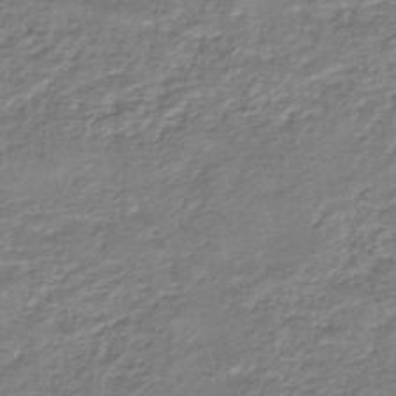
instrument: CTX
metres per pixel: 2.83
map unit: HNhu
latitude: -46.6329
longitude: 103.2943
